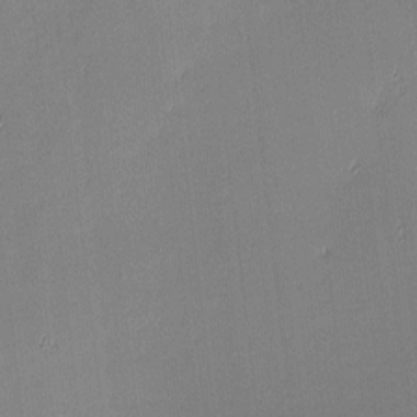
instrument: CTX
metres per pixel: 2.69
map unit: eHh
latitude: -3.0108
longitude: -81.6127
